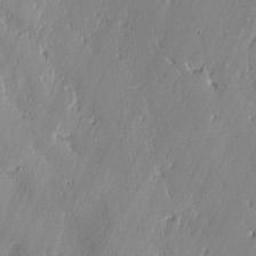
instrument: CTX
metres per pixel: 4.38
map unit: lAvf
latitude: -0.8030
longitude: -107.8961
